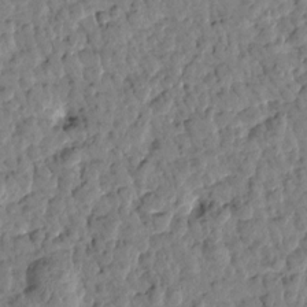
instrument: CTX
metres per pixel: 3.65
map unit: Htu
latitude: 0.7057
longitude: -179.9717
